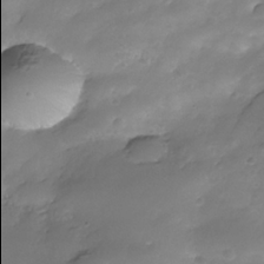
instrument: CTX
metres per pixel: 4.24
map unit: Nhe
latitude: -35.4076
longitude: -145.9906
